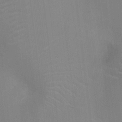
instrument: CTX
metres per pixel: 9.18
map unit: Ht
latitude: -2.9730
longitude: -17.4804
